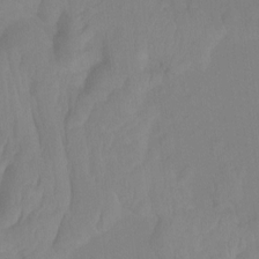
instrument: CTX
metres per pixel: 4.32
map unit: Ht
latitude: -14.1984
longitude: -56.4412
